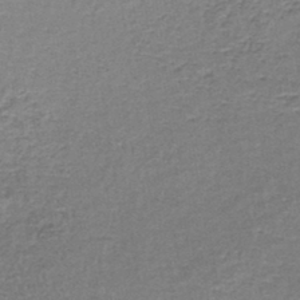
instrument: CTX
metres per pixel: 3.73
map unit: lHb
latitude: -43.3698
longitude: 58.1794
